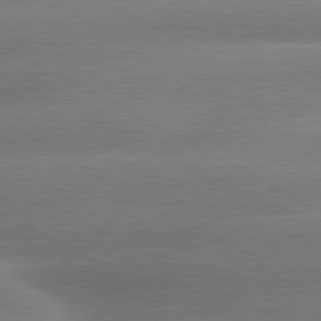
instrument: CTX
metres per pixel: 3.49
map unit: lApd
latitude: 80.3278
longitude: -135.3292
